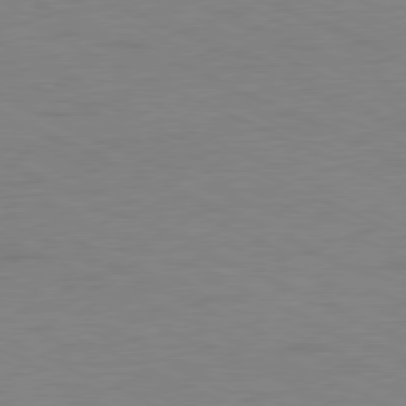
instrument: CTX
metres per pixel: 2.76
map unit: Ap
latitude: -78.3684
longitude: -73.3482
